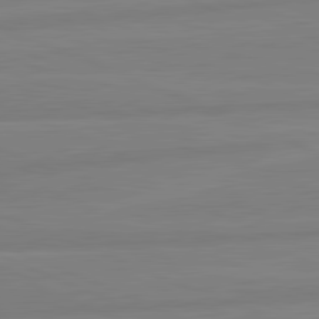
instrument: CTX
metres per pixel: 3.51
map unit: lApd
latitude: 81.7261
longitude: -174.3089
